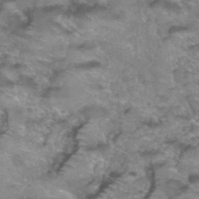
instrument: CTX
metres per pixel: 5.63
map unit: Hto
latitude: 37.4993
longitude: -43.3671
